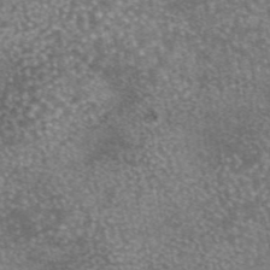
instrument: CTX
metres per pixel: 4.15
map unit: eAb
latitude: 45.9150
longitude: 123.7667
